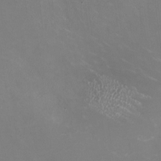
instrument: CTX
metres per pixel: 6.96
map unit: HNhu
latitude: -0.9920
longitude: -2.7435
